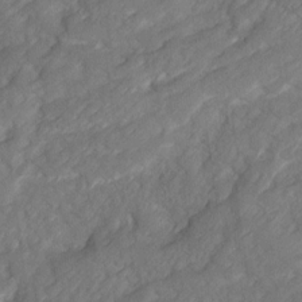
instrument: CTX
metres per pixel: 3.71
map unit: Ave
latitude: 16.8191
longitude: -135.0269
